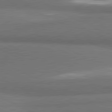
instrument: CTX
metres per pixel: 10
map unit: lApd
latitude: 81.5371
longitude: 175.9367
